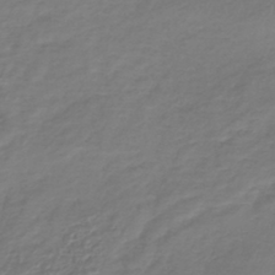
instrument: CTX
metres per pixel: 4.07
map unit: lHb
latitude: -41.2187
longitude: 73.6344
